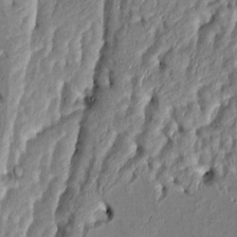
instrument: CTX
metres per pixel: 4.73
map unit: Htu
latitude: 2.6112
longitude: 148.1417
